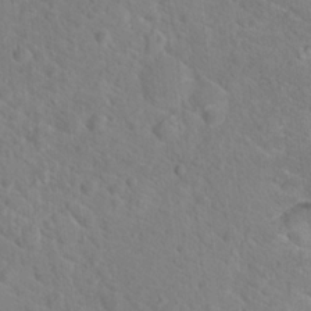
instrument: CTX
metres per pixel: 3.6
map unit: Hto
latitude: 18.1766
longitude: -37.2348
